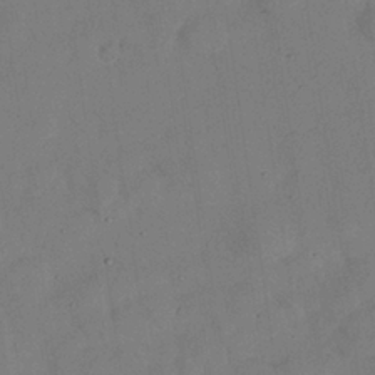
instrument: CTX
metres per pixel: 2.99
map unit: Nhu
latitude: 27.3293
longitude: -72.9703
